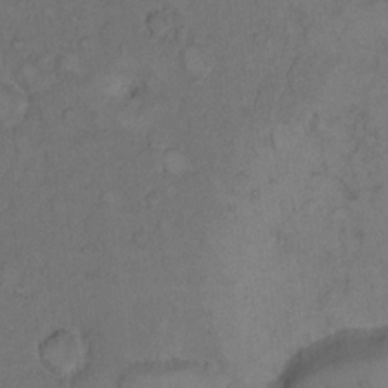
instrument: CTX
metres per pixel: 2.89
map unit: Hto
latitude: 8.8947
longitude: -58.9136
